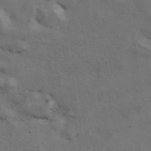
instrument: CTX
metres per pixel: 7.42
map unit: ANa
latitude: 42.7057
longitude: 14.0472
